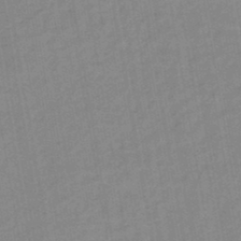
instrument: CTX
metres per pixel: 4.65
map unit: lHb
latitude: -44.8786
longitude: 67.5777
